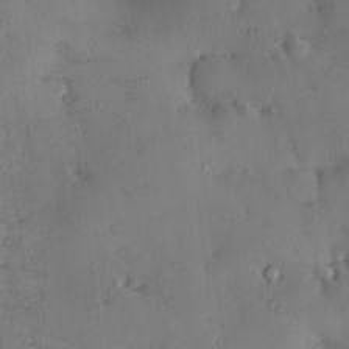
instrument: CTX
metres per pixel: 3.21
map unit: eHh
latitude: 0.0444
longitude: 18.9542
